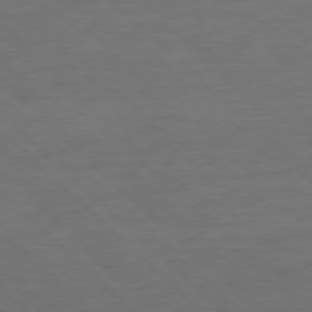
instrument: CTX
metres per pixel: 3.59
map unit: Ap
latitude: -77.7478
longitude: -68.8758
